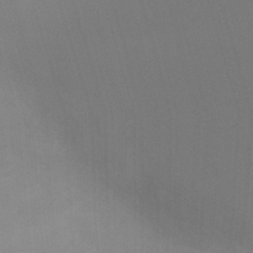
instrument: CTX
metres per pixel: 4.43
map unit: Ht
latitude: -6.0283
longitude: -26.6491
